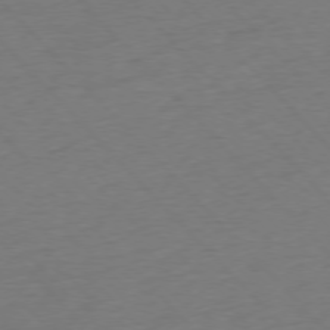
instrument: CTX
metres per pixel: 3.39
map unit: Ap
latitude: -76.8030
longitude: -92.9135
